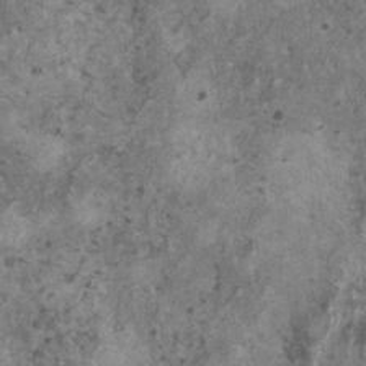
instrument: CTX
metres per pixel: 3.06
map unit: HNhu
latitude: 0.8380
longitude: 4.5762
